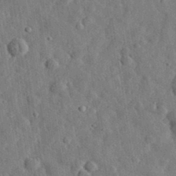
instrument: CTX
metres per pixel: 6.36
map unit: eHh
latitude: 31.8584
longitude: -74.3845
